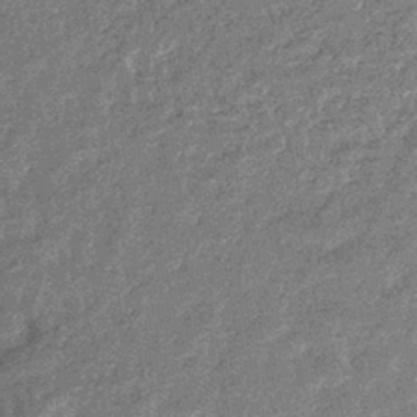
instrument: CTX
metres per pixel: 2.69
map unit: eHb
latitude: -36.9352
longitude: 80.1606
